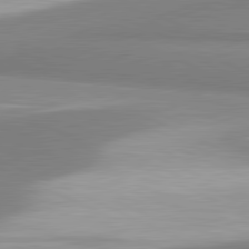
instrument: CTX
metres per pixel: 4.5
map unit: lApd
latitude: 81.3671
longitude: 166.4251
